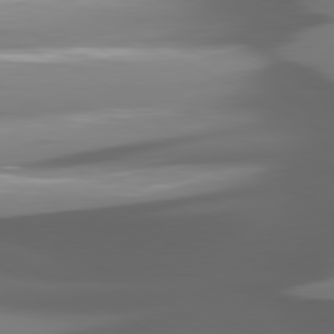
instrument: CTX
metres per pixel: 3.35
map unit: lApd
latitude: 80.6490
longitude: -144.9702
